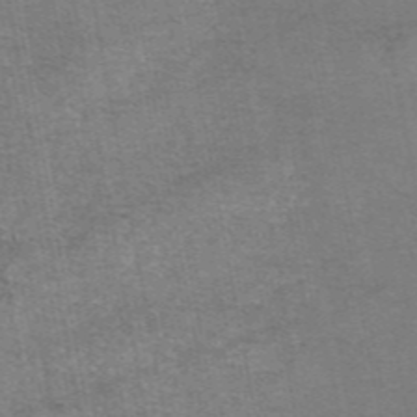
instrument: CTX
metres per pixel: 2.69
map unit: eAb
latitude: 47.9717
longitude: 104.0094
